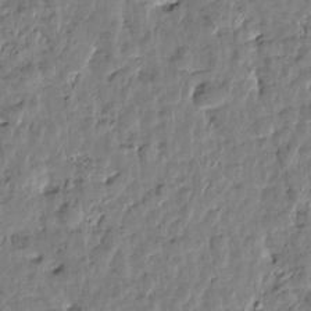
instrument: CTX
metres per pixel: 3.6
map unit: Htu
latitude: 1.2537
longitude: -179.2915
